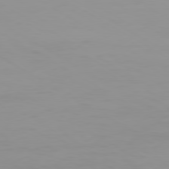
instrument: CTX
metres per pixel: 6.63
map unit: Ap
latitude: -79.6721
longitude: -77.4048
